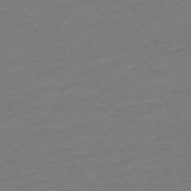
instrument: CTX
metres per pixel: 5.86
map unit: Ap
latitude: -74.6330
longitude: -81.3671
